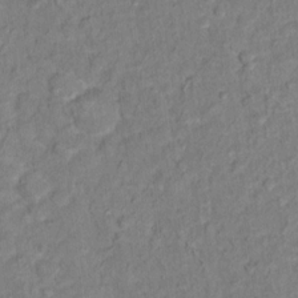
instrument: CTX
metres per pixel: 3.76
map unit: Hto
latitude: 13.4049
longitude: -37.5749
